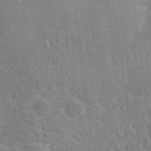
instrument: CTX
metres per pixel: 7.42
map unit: Hto
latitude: 17.6505
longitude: -43.1592
